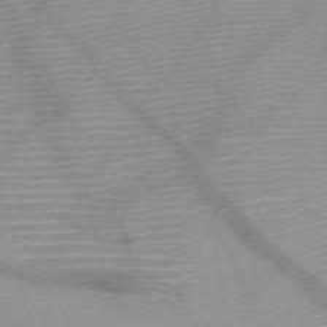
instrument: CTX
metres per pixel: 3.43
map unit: HNb
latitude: -46.3495
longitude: -41.3292
